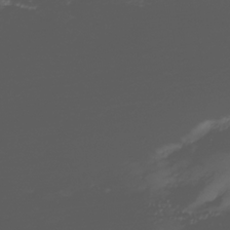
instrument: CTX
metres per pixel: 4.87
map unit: Hve
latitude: -30.8408
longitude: 90.1795
